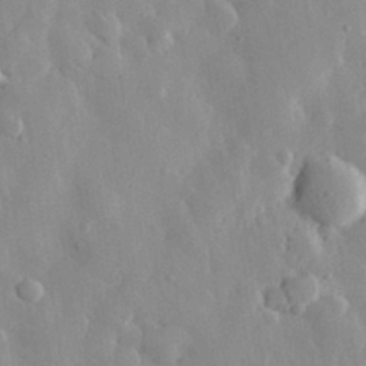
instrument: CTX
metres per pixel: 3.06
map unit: eHh
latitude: 29.5938
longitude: -79.5560
